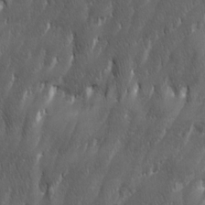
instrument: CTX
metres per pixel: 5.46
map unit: Ave
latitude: 15.7828
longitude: -135.4615
